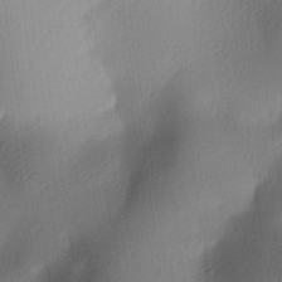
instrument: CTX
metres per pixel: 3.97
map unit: lAa
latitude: -6.0850
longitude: -123.6505
